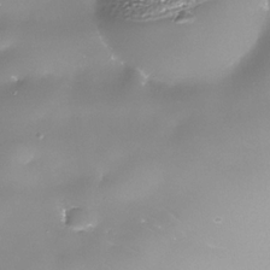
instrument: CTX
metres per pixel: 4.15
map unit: Nhe
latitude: -35.7855
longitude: -87.3104
